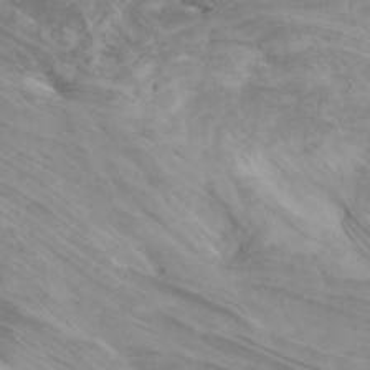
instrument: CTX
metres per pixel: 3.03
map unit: Htu
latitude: -6.5007
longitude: -75.4615
